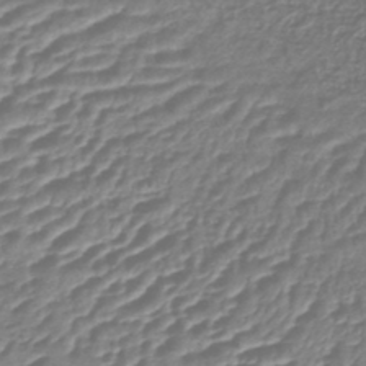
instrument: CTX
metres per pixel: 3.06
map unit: lHb
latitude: -41.8800
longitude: 75.9556
